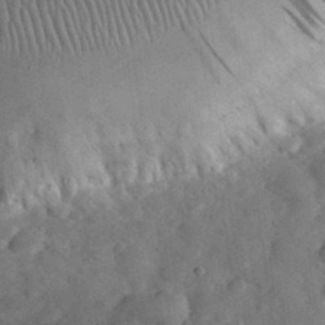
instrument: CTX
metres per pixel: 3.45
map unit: eHh
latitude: 30.6302
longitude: -69.3671
